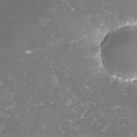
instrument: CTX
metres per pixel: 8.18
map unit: lHvf
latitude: -15.3321
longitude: -98.4412
